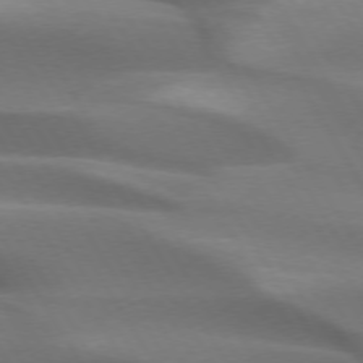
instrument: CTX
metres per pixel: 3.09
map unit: lApd
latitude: 73.3293
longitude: -51.8205
